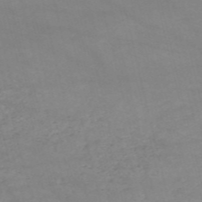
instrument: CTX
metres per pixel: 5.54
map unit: HNb
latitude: -53.4454
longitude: -37.5182
